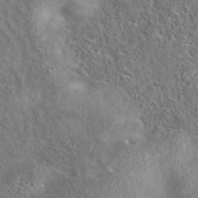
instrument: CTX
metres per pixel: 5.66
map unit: eAb
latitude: 37.6883
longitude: 112.7274
